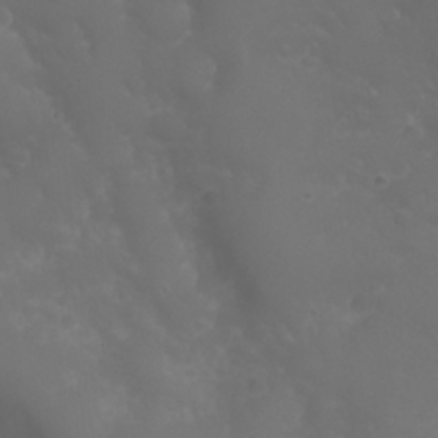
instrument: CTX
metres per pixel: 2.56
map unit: Nhu
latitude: 22.2333
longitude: -64.4412
